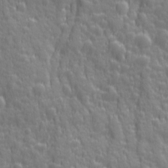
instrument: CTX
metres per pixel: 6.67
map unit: Ave
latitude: 12.6680
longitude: -104.3090
